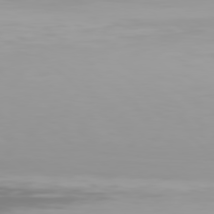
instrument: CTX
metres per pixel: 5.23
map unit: Hpe
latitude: 77.8205
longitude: -136.1578
